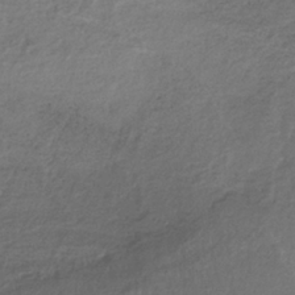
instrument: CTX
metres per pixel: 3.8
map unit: lHb
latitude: -35.8611
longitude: 66.7652
